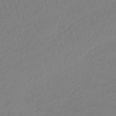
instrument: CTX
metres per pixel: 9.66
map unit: lHb
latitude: -38.0472
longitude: 70.6896
